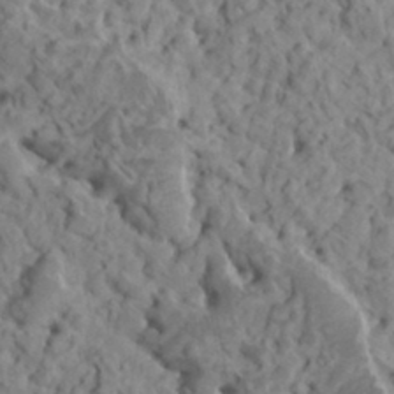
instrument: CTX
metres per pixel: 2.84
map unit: HNhu
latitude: 5.6883
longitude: -0.8380
